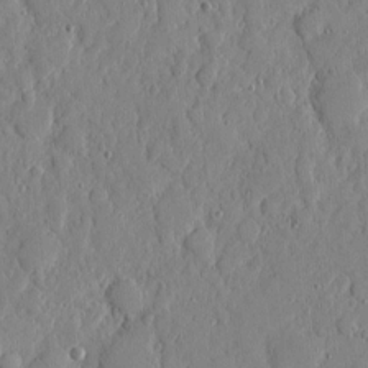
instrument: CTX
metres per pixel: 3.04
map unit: eHh
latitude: 6.3656
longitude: -72.5357
